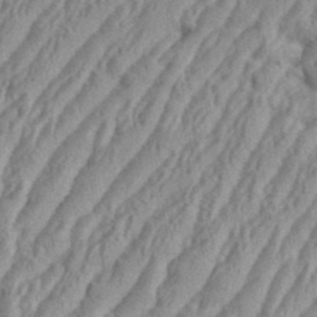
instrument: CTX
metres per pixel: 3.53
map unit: eHh
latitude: 36.5924
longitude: -137.6505
